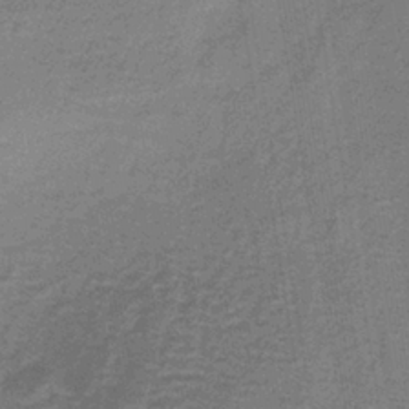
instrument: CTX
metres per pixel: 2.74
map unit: lHb
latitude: -39.3132
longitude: 59.7855
